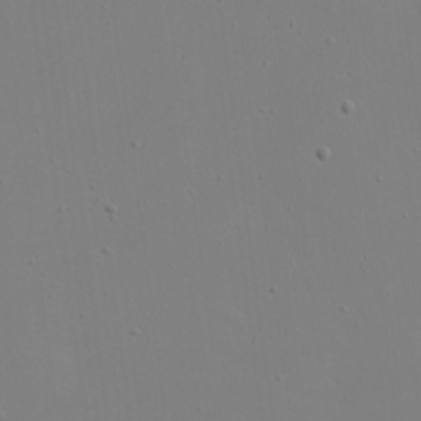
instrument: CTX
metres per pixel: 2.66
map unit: eHh
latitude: 20.4034
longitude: -72.1956
